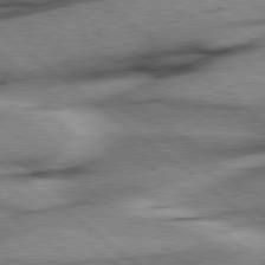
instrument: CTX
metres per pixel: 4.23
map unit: Hpe
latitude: 78.5168
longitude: -154.3278
